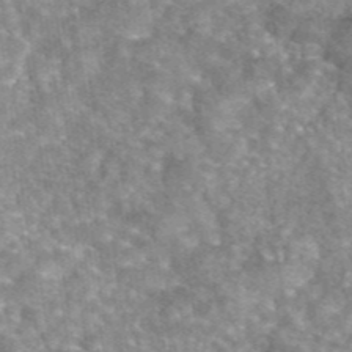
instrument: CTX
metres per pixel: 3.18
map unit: eAb
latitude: 45.4426
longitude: 105.0675
